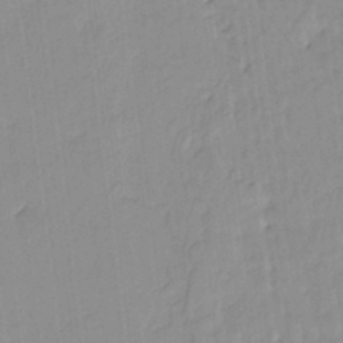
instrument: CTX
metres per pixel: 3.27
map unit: eHh
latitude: -4.2361
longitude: 15.2565
